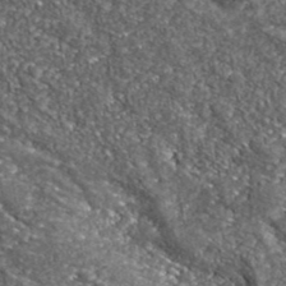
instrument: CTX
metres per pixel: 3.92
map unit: eHh
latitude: 42.6113
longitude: -90.3656
